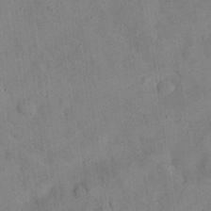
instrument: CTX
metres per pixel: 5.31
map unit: Nhu
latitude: 28.9325
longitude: -72.3468
